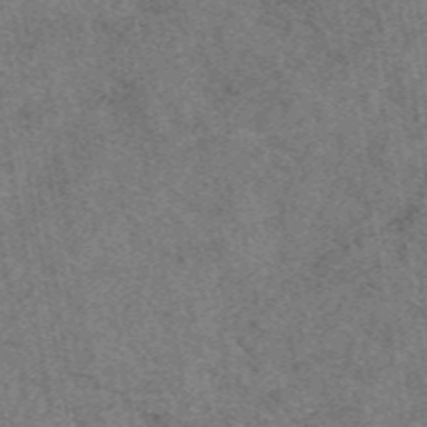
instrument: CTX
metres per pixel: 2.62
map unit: eAb
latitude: 48.4790
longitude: 109.0864
